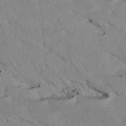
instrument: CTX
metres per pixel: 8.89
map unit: Htu
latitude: 3.4426
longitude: 152.5951
